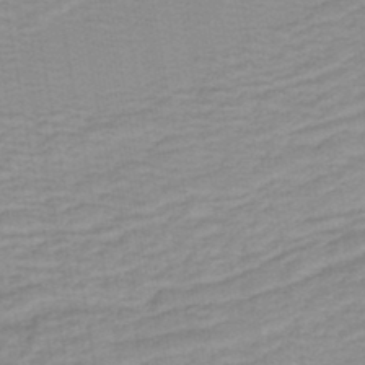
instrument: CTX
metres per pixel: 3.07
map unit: HNb
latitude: -44.1417
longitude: 51.8800
